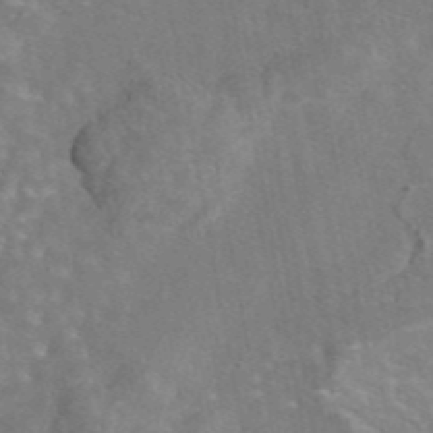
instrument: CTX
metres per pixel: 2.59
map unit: eAb
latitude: 45.1214
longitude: 106.8786
